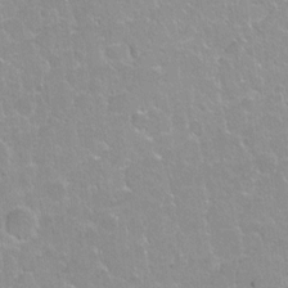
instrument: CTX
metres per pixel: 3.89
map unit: Hto
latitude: 2.3278
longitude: -32.5924
